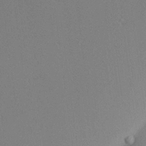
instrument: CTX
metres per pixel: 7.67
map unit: Aa
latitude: 19.5371
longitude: -140.9324
